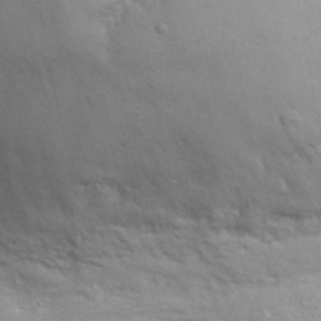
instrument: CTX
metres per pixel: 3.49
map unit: eHh
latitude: 32.0444
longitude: -61.5182
